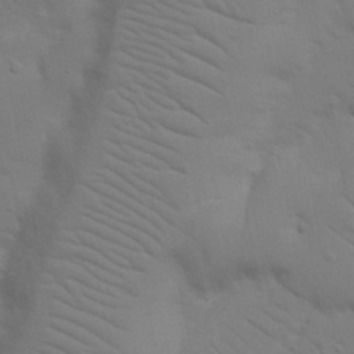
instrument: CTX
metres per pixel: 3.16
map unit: Nhu
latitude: 23.6127
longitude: -73.6505
